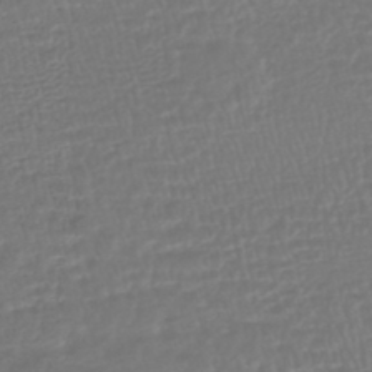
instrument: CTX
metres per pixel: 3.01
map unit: HNhu
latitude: -46.5951
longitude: 99.3321
